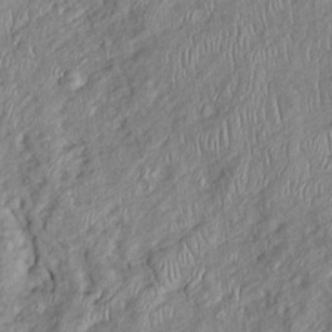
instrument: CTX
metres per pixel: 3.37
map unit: Htu
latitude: -5.6722
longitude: 155.2187
